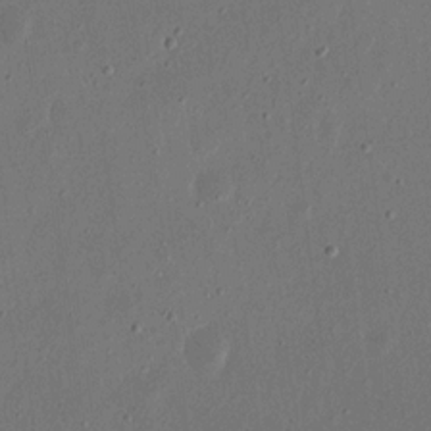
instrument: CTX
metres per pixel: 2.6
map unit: eHh
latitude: 16.1200
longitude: -70.2711
